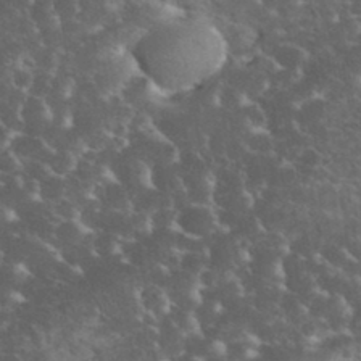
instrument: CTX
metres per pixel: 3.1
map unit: eHh
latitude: 34.7813
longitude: -65.3104
